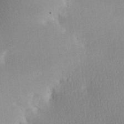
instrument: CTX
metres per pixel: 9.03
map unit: Aa
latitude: 27.4804
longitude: -135.4426
